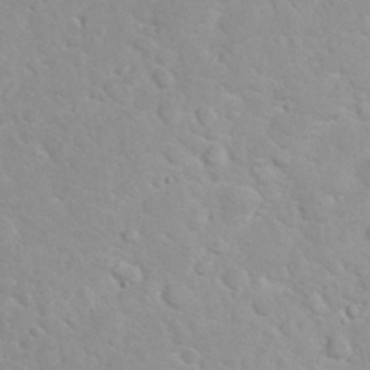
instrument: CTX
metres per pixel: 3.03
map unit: eHh
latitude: 32.2145
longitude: -61.0458
